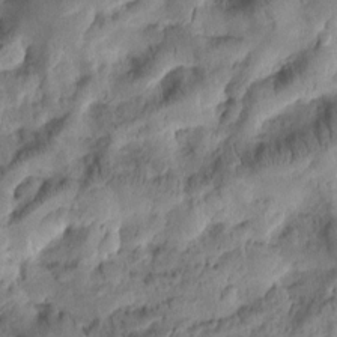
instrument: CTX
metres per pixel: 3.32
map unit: Htu
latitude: -2.9730
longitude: 171.4266
